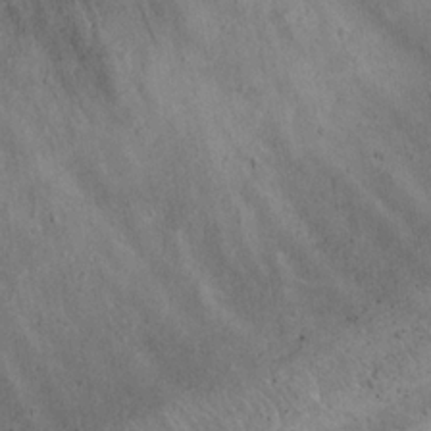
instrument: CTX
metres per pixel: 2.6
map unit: Nhu
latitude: 22.4601
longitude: -69.6694
